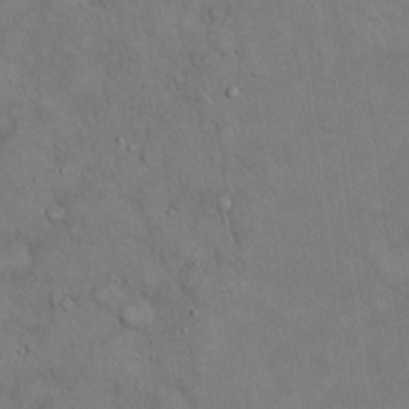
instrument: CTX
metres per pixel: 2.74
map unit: Hto
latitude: 19.0269
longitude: -60.2900
